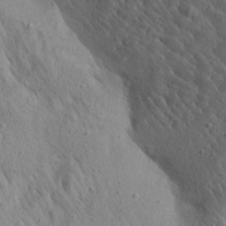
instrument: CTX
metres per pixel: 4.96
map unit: Aa
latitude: 26.6680
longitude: -142.5168
